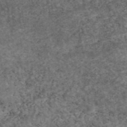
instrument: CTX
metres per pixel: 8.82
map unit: eAb
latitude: 46.5735
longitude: 117.9178
